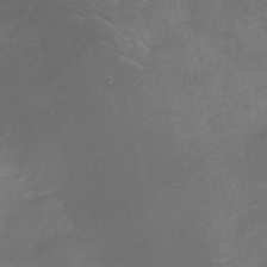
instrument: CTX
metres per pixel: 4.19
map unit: Nhe
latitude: -32.6897
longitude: -87.9906
